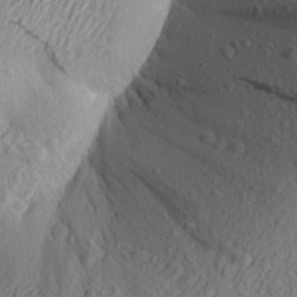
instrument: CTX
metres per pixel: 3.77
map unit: Aa
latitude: 23.8205
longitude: -149.6316
